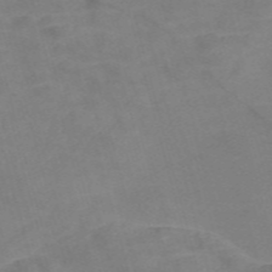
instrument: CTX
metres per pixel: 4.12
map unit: Nve
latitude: -58.3306
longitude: 51.3321
